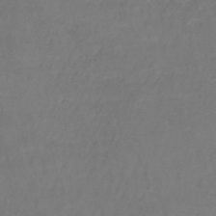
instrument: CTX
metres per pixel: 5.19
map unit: lHb
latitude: -38.2362
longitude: 61.7478
